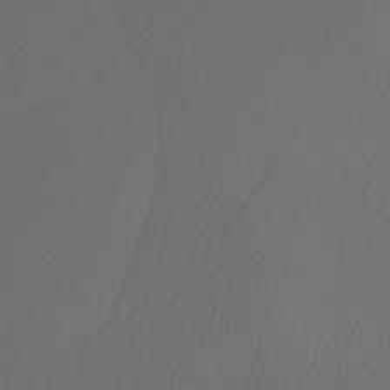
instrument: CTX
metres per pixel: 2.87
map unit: Htu
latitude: -1.3888
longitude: -74.7624
